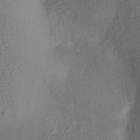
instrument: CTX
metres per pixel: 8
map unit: Ave
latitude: -5.7477
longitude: -120.4034
